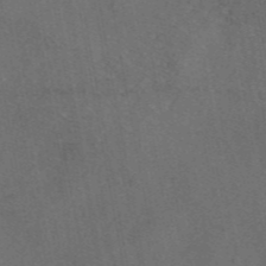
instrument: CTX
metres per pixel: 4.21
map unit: eAb
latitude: 46.7436
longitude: 108.3684
